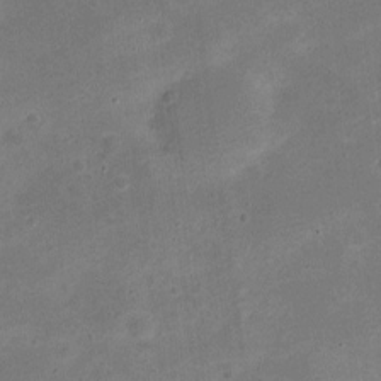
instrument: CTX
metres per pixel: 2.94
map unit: Nve
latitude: -22.1417
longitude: 104.9352
